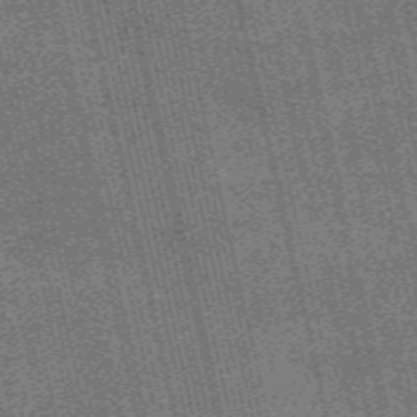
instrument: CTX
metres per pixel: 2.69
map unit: eAb
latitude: 51.2537
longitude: 110.3117
